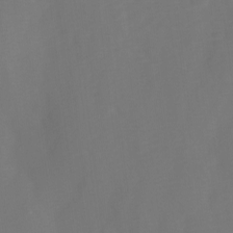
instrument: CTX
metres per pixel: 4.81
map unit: Ave
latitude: 0.9513
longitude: -113.4237
